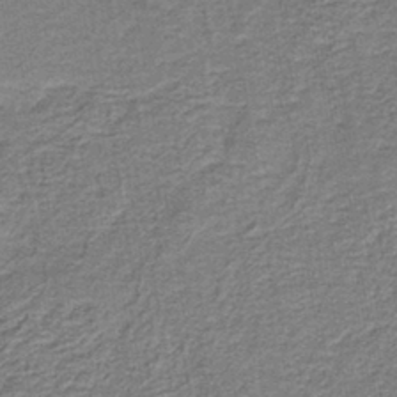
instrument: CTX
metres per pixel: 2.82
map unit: HNb
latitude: -39.8423
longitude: 50.6896
